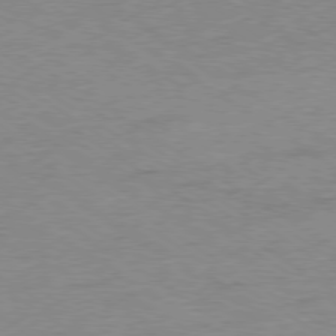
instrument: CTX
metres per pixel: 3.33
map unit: Ap
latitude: -79.4265
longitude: -67.3670
